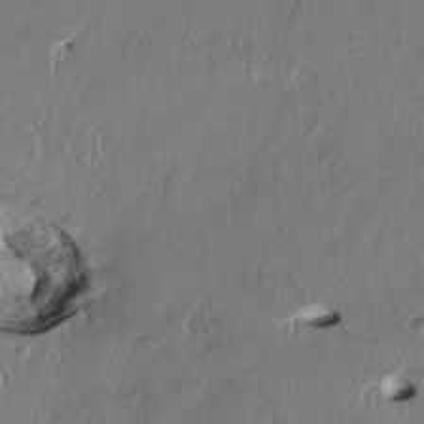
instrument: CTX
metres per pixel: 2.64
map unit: HNhu
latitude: 1.6882
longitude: -5.3671
